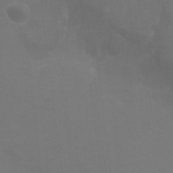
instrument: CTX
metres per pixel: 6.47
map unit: Nhu
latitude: 25.4426
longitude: -53.8961
